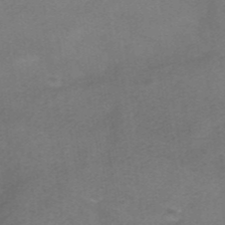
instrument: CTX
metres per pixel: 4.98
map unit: HNhu
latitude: -40.3873
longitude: 103.7478
